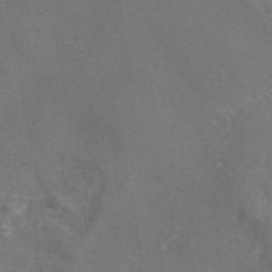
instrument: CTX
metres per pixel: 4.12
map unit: eAb
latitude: 45.8961
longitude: 109.2754
